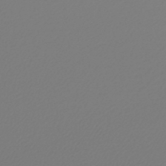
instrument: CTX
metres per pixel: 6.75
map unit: lHb
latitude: -42.9541
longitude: 67.5777
